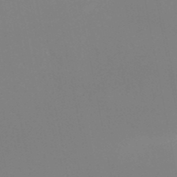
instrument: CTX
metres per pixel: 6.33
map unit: HNb
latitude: -50.8597
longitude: -53.4238
